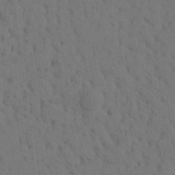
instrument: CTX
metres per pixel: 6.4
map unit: eHh
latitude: -1.2754
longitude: 17.6722
